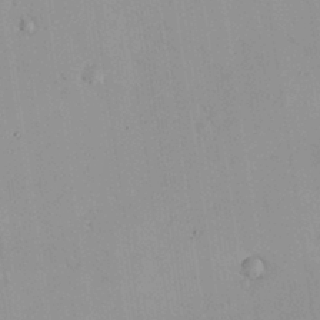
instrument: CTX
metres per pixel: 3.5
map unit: lHvf
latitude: 13.1214
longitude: 178.8786
